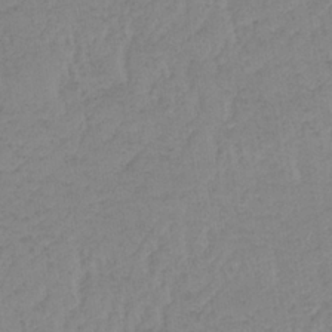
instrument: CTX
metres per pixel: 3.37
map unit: lHb
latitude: -34.4251
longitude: 68.6140
